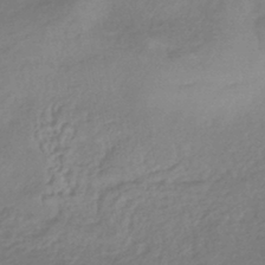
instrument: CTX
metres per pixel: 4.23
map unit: HNhu
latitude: -43.6154
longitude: 89.8989
